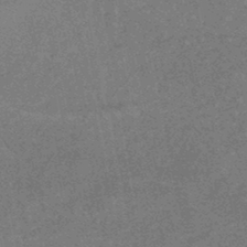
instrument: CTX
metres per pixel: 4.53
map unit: HNhu
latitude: -45.6155
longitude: 99.5777
